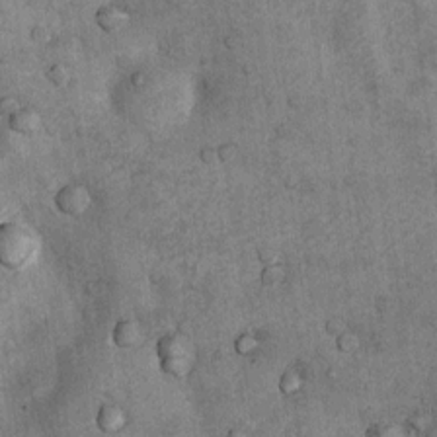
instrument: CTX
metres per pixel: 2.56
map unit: Nhu
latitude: 6.8380
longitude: -23.7261
